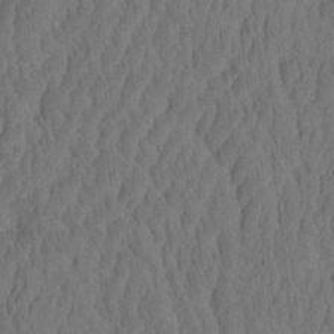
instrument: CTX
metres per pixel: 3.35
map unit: eHh
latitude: -2.1227
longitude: 15.4077
